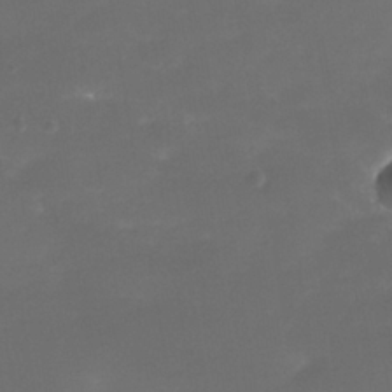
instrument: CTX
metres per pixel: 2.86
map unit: Nhe
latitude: -38.5952
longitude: -118.8758
